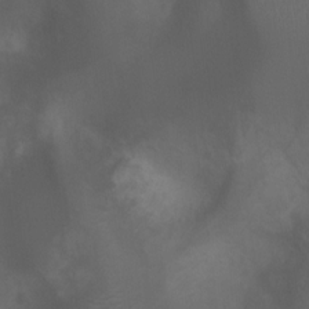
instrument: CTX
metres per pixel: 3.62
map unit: Ht
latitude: 2.3467
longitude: -22.4979
